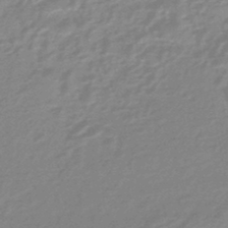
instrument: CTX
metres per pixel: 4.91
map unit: eHb
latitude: -44.7841
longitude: 89.8989
